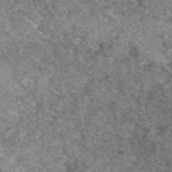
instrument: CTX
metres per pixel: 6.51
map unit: eAb
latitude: 49.7072
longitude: 112.5574
